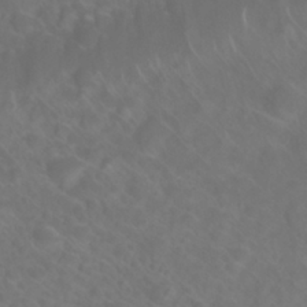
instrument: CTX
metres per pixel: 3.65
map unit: Nhu
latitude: 26.8569
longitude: -55.1592
